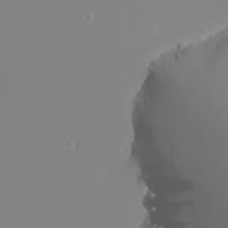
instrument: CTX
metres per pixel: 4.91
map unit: Nhu
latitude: -6.2928
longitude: -84.9325
